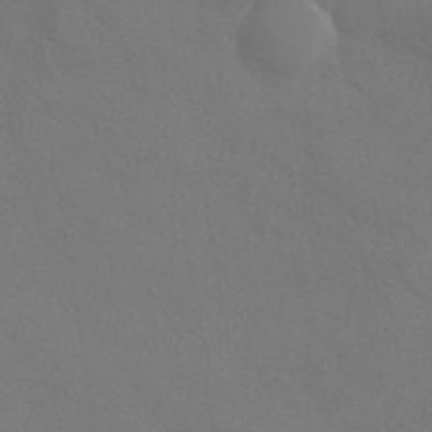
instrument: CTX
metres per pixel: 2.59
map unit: ANa
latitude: 36.3656
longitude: 14.5952
